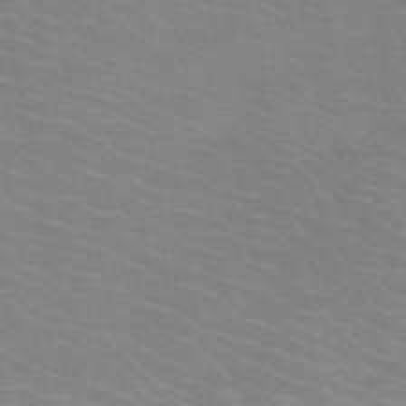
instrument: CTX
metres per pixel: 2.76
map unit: HNb
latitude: -47.0675
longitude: -46.9136
